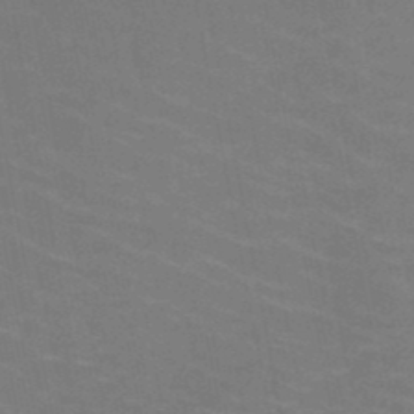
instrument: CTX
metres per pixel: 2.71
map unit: HNb
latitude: -49.5777
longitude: -48.4223
